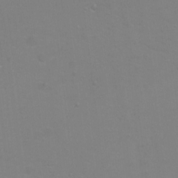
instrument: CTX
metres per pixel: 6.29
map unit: Hto
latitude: 0.4790
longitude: -33.4993
